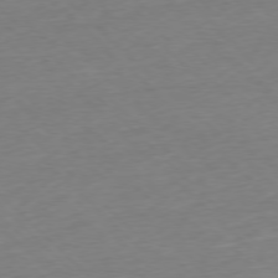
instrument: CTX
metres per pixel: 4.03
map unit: Ap
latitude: -77.3888
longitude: -98.4223
